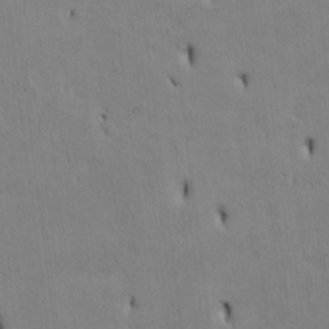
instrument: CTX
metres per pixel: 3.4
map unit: Htu
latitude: 3.5560
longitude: 151.6722
